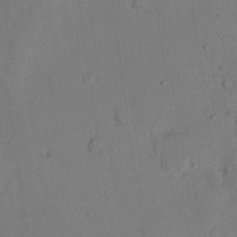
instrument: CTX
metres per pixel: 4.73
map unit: Nhu
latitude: 26.6680
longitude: -73.0081
